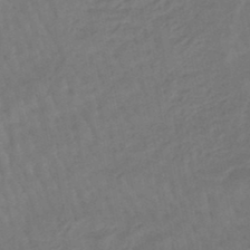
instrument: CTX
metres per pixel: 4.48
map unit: eHb
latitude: -46.4062
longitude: 80.8975
